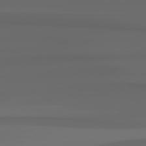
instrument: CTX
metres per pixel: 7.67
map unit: Hpe
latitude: 78.5357
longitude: -135.5182
